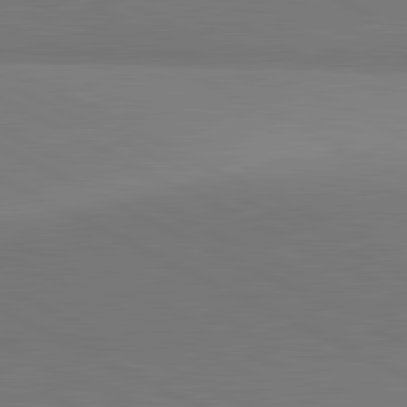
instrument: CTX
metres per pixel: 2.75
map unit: lApd
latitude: 81.5560
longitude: 151.3888
